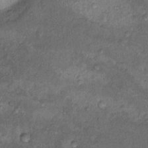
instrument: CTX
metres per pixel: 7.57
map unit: Nhu
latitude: 10.7057
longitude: -26.9136
